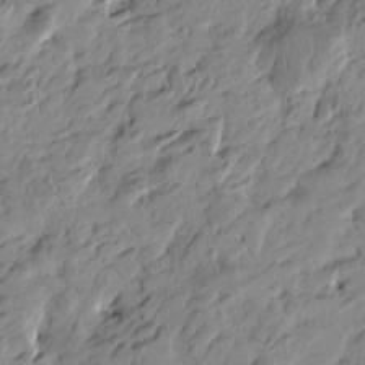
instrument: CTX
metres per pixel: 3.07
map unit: Htu
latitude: -4.1605
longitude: -178.2523
